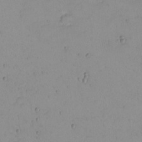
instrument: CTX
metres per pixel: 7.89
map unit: Nhu
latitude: -5.1620
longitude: -81.4615
